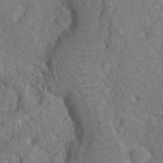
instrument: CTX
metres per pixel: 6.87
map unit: Hto
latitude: 18.6301
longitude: -39.3293
